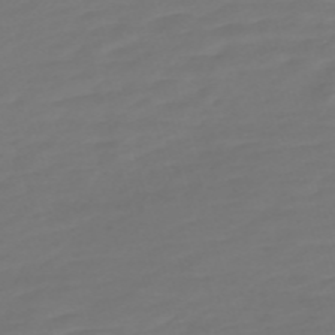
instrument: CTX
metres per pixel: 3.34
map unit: Nve
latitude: -59.1620
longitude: 57.8989
